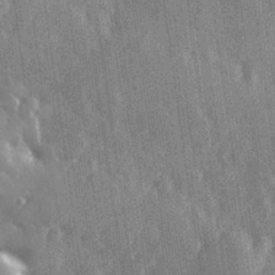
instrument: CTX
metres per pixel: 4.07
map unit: Hve
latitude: 27.4615
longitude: 147.2187
